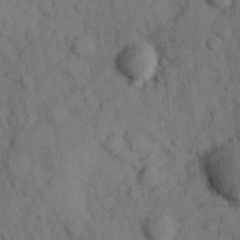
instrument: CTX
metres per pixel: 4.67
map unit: Hve
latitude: 24.8569
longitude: 147.8611
